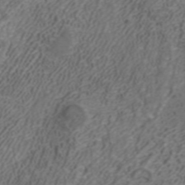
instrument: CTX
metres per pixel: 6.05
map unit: ANa
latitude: 42.0444
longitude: 33.6533
